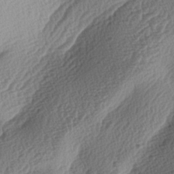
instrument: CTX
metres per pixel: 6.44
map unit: lAa
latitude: -3.5210
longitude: -128.9891
